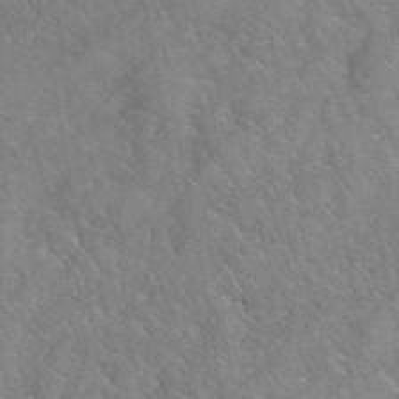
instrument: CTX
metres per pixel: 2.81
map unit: eHh
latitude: 40.4034
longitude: -57.5182
